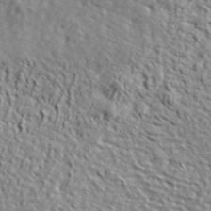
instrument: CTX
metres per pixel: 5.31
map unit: ANa
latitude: 41.1592
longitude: -87.0836
